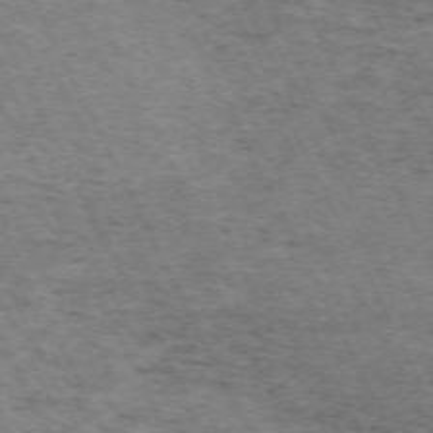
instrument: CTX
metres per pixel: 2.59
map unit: Hpe
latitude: -70.9731
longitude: 11.5588
